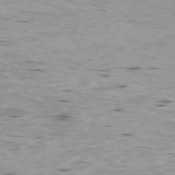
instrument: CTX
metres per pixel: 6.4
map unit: Ap
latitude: -77.0109
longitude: -68.6680
